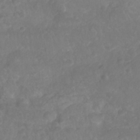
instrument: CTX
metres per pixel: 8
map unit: Nhu
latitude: 26.2712
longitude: -62.7058
